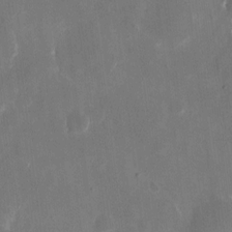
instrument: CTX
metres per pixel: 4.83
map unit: eHh
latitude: 9.8395
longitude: -69.2726
